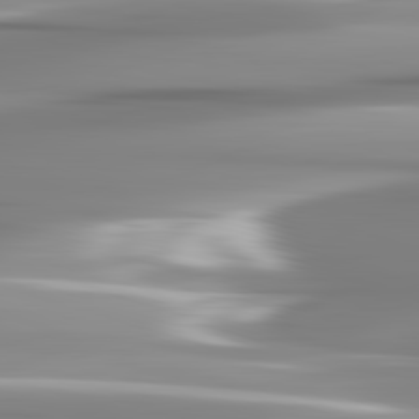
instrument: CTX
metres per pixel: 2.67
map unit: lApd
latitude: 82.8380
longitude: -137.9717
